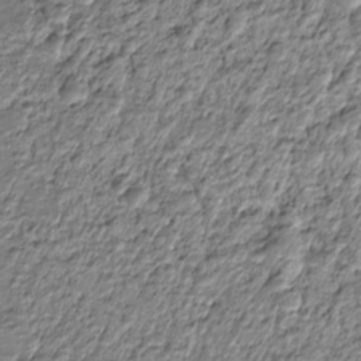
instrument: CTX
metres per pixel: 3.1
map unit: HNhu
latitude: -21.7855
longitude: 84.7085
